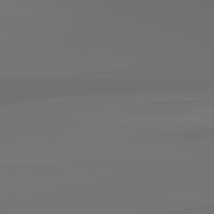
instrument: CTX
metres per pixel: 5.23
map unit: lApd
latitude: 83.3670
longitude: -129.5749
